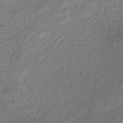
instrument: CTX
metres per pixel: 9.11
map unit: HNhu
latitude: -41.9556
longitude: 100.0849
